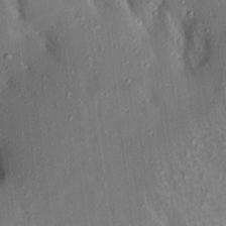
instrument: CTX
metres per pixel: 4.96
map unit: Aa
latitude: 15.4994
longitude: -148.8569
